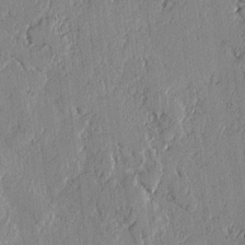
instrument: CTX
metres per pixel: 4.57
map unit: lAvf
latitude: -2.1983
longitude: -107.9339
